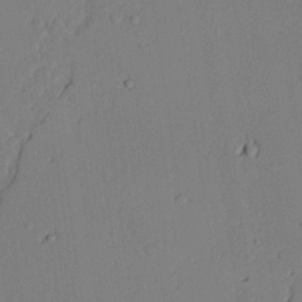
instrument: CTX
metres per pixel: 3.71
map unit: lAvf
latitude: 25.0269
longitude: -111.1970
